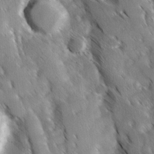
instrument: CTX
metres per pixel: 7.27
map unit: Ave
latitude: 8.9136
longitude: -104.1767
